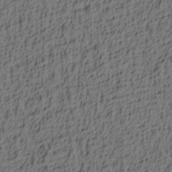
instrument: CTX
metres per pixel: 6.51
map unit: lAa
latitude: 4.2522
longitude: -114.0822
